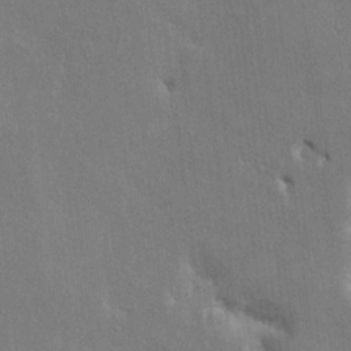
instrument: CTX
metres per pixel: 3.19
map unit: HNhu
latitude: 8.4223
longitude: -3.1592
